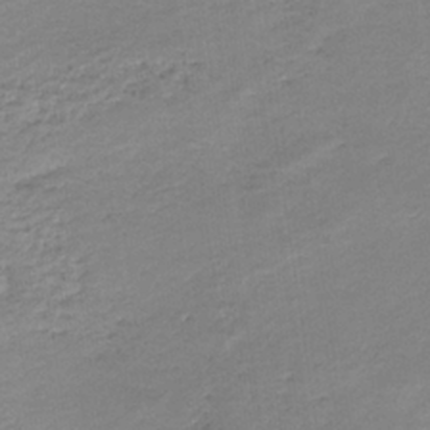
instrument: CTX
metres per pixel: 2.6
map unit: lHb
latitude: -33.6533
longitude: 68.9541
